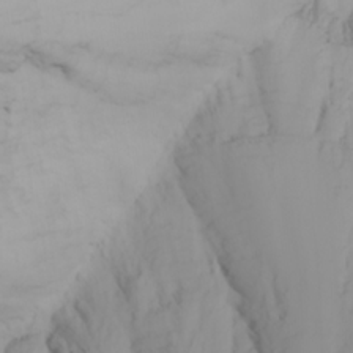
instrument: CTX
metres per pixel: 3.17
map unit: Nhu
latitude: -5.1620
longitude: -84.5168
